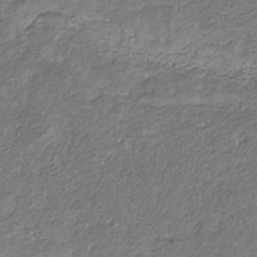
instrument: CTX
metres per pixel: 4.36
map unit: eHb
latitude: -30.7274
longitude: 68.7652
